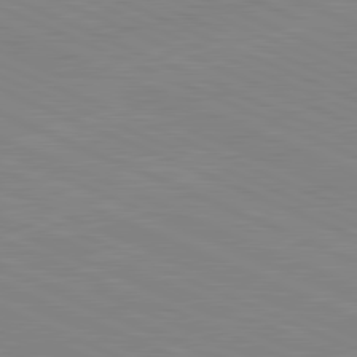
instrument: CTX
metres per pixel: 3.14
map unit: lApd
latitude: 81.7639
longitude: -156.1766
